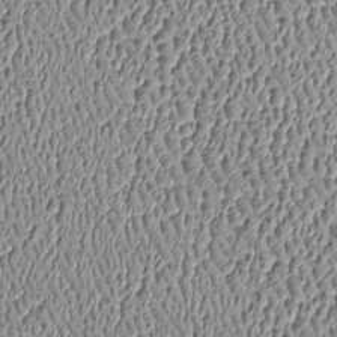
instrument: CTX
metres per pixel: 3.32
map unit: Htu
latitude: -6.6707
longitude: 156.9542
